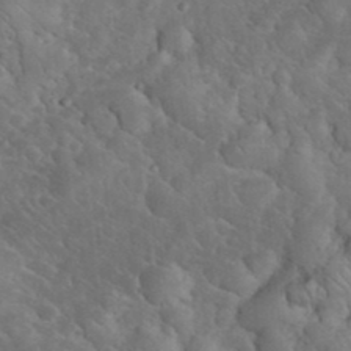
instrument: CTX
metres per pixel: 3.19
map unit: eHh
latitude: 33.6505
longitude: -66.7435
